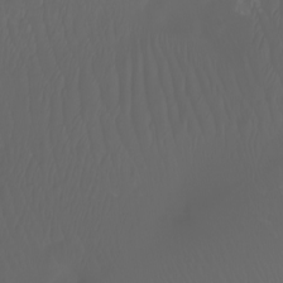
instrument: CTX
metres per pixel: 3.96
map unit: Nhu
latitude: -7.5777
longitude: -83.5182
